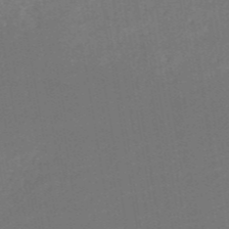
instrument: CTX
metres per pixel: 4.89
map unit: HNb
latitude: -51.6344
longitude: -48.6868
